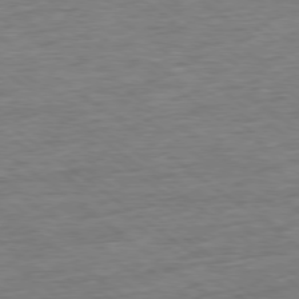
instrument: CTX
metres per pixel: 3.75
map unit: Ap
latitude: -79.2187
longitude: -102.4223
